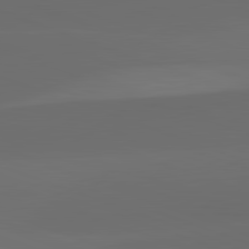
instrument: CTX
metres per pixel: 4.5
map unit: lApd
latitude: 82.2522
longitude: 134.5763
